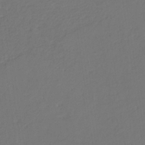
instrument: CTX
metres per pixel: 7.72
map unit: eHb
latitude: -29.9745
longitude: 68.2172
